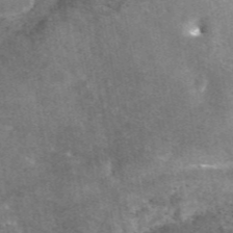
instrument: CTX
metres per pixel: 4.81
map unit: eAb
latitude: 45.5560
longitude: 123.6911
